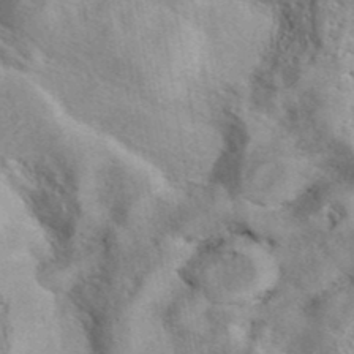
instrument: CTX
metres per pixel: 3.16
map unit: eAb
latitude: 41.6315
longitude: 107.6722
